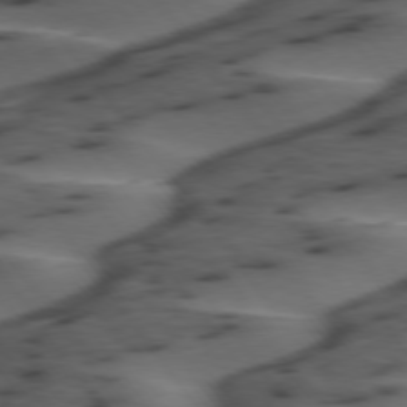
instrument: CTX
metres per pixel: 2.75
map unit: lApd
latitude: 75.3104
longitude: -70.7057
